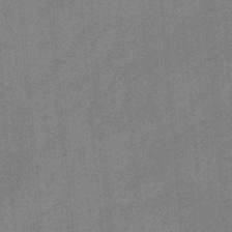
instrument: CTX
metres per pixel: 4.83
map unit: HNb
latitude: -34.8786
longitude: 57.3509
